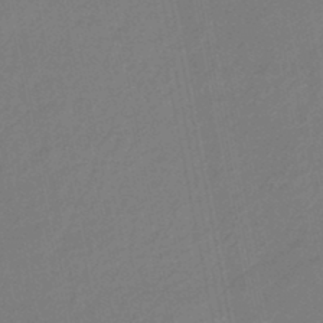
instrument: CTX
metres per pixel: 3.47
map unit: eHb
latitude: -45.3321
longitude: 87.5210
